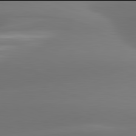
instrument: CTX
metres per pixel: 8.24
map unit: lApd
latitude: 81.9906
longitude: -162.3468
